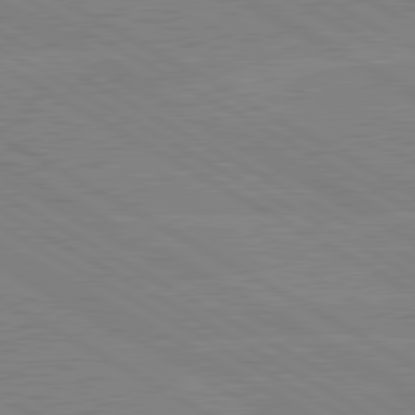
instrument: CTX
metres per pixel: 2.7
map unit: lApd
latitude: 80.3278
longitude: -126.6680
